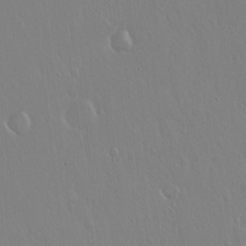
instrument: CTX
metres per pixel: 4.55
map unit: Hto
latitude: 17.8772
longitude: -57.5560
